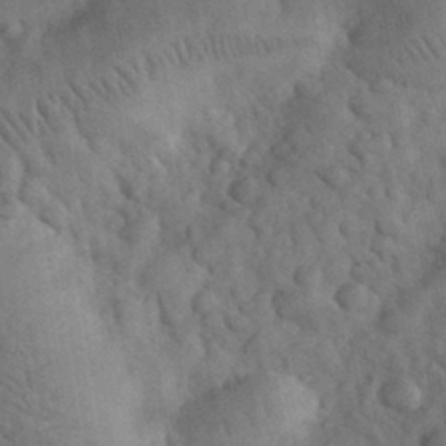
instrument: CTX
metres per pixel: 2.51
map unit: eHh
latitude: 32.8191
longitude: -67.5560
